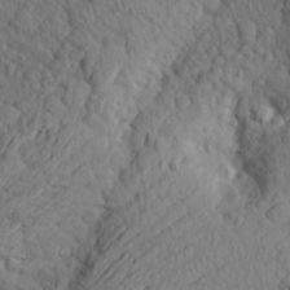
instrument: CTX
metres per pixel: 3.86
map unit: Aa
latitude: 24.8002
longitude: -146.4412
